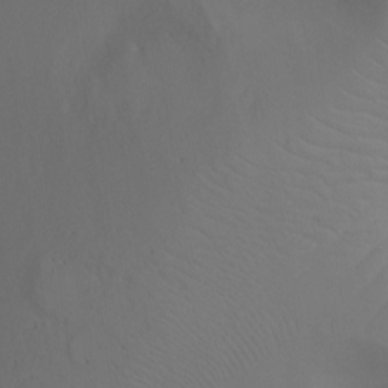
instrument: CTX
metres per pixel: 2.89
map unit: Ht
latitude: -16.6141
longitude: -41.1592
